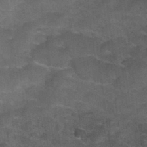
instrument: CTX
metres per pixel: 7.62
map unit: Hto
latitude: 34.8569
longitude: -53.0647
